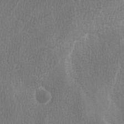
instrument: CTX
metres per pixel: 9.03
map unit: Ave
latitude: -7.4265
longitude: -122.6490
